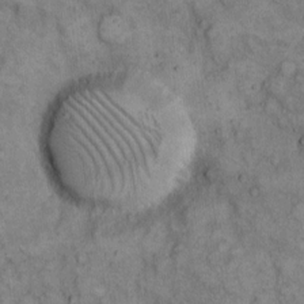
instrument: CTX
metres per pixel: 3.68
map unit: eHh
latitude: 12.2523
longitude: -64.4223
